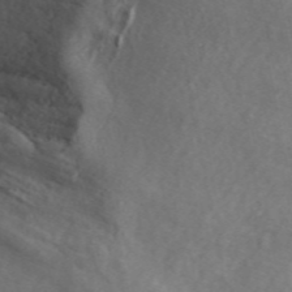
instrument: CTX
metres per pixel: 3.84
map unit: ANa
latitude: 45.5938
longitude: 28.7085
